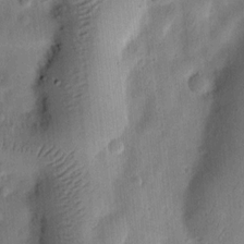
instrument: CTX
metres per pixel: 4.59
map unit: Ht
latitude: 8.3090
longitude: -75.5938
